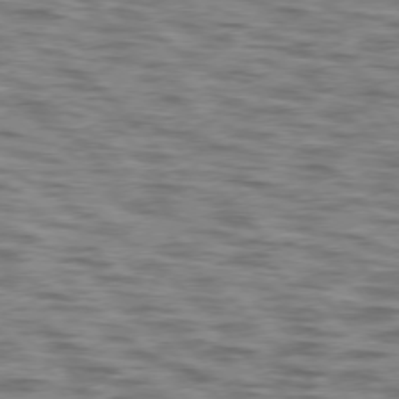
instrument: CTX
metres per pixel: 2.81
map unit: lApd
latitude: 76.5923
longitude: -70.3845
